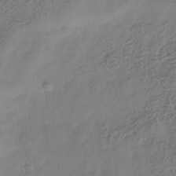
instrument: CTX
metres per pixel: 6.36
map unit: Nhe
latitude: -36.7274
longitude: -178.8380
